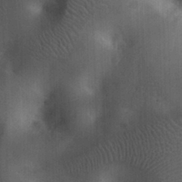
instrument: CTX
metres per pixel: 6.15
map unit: eHh
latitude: 25.9906
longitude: -65.2159
